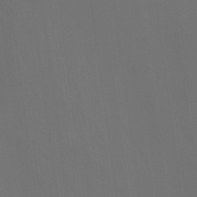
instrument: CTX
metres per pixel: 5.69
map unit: Ht
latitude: -9.6155
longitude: -39.7072
